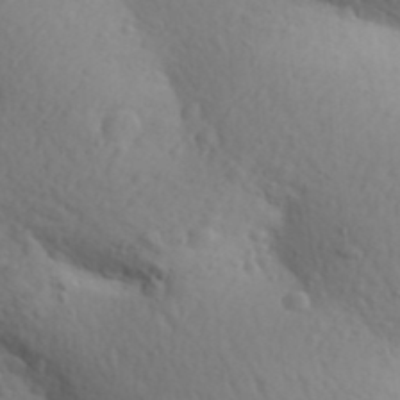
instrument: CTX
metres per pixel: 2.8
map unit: Aa
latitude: 30.9892
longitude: -146.3090
